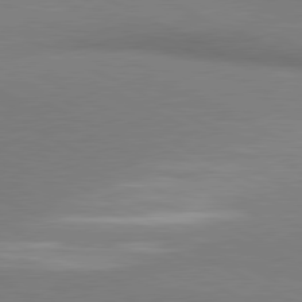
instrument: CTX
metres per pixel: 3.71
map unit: lApd
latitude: 80.8947
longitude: 162.4440
